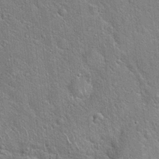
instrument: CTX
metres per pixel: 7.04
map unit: Hto
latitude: 20.2145
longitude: -51.3670
